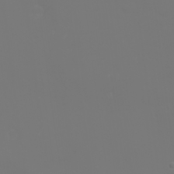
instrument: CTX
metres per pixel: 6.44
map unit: eHh
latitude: -2.1038
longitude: -75.8583
